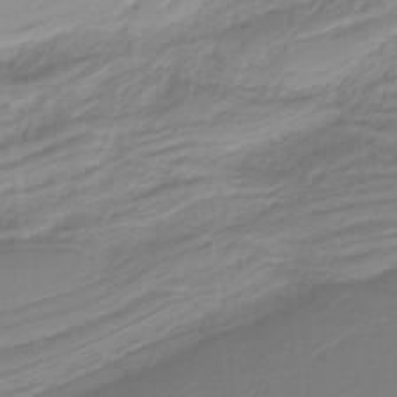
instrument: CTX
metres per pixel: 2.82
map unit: HNb
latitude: -36.9352
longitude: 55.5777
